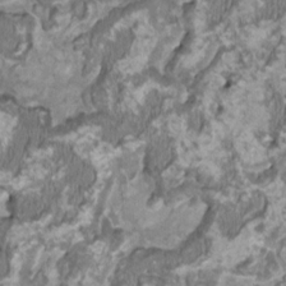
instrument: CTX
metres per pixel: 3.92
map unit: HNhu
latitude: 1.2537
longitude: -1.0080
